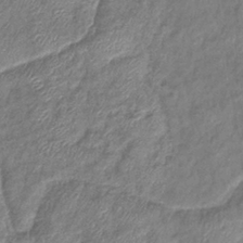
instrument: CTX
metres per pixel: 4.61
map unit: eHb
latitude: -39.2754
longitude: 78.5573
